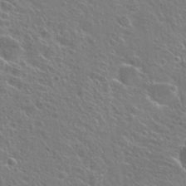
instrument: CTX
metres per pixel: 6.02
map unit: Hto
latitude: 25.1781
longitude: -44.9891
